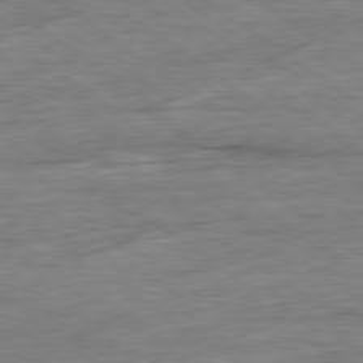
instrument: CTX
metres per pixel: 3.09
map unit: Ap
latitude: -80.0850
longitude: -80.2900
